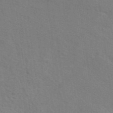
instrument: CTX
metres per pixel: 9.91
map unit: eAb
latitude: 50.3656
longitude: 112.6708
